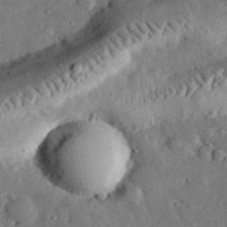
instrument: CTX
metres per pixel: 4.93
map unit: lHvf
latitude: 32.3845
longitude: -83.4615
